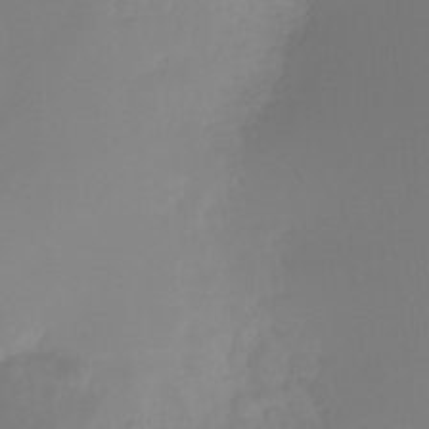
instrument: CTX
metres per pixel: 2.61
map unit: Ht
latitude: -13.6344
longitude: -51.4237
